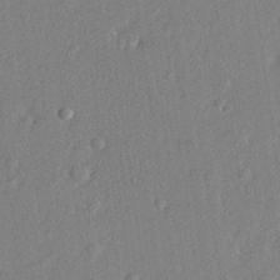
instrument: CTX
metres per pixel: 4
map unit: lHvf
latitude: 23.2537
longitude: 144.3117
